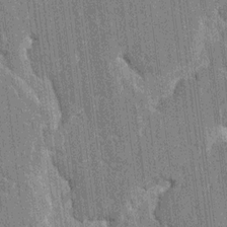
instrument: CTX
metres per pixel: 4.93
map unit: HNhu
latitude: 6.5924
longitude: -6.0255
